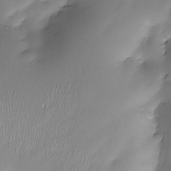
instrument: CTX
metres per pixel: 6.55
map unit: Nve
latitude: -22.7274
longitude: -138.4223
